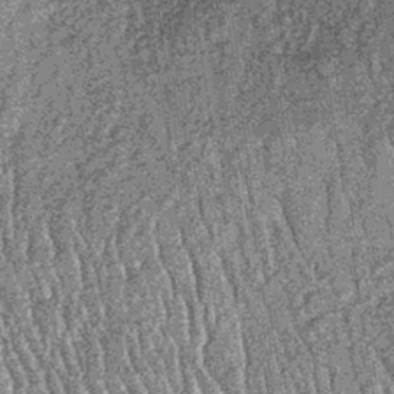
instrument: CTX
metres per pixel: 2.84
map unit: lHb
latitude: -37.0864
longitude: 67.6344
